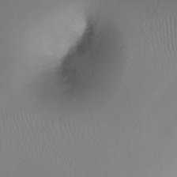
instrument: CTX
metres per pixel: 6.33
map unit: Ht
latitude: -12.1606
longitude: -45.3292
